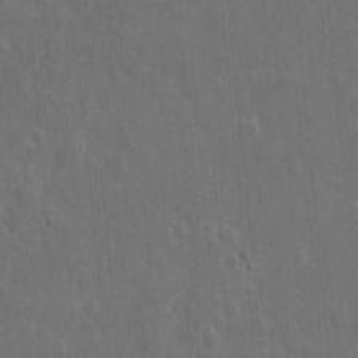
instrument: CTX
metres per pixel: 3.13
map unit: eHh
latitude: 10.6491
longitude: -73.0081
